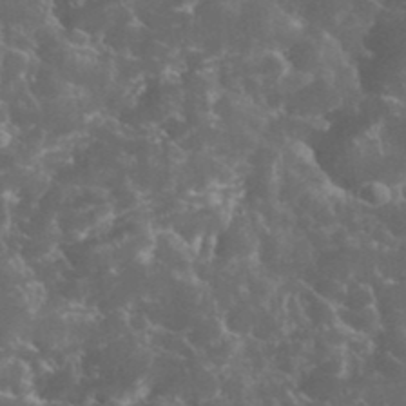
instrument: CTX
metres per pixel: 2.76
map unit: eHh
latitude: 34.2522
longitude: -62.2712
